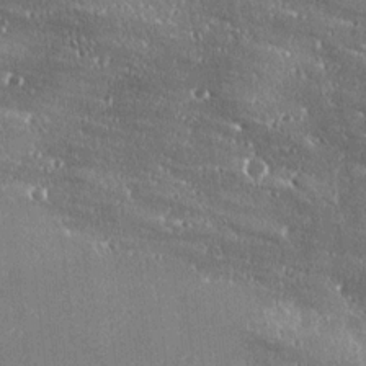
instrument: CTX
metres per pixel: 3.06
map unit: Ave
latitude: 18.6301
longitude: -137.5938
